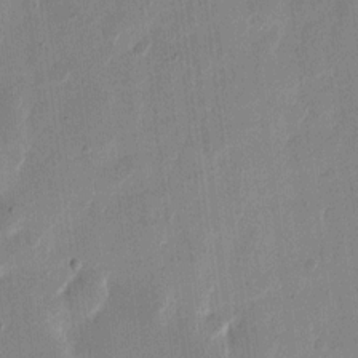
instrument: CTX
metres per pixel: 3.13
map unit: eHh
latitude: 12.2523
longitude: -68.7813
